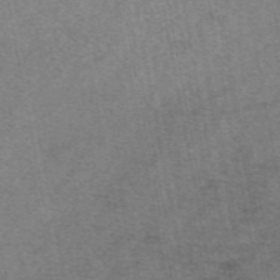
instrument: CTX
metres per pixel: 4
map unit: eAb
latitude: 47.4994
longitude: 103.2187
